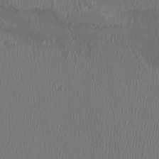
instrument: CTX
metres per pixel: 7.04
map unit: HNhu
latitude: -2.8596
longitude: -7.0458
